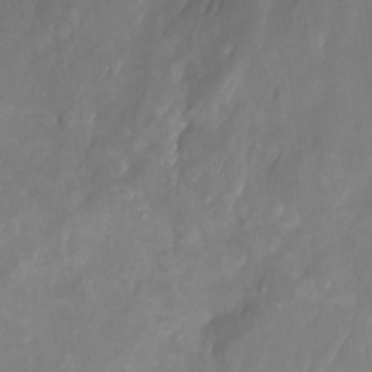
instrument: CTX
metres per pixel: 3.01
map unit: Nhu
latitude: -22.8975
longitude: -71.3670
